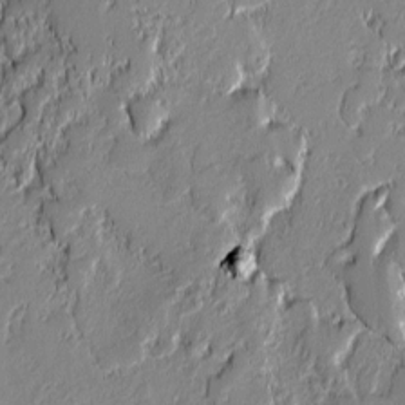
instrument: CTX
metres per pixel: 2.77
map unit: lAvf
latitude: -0.2362
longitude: -108.4979
